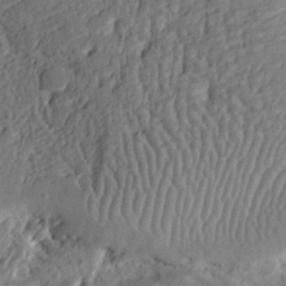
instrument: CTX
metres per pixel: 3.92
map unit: Ht
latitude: 9.5371
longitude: -78.3656
